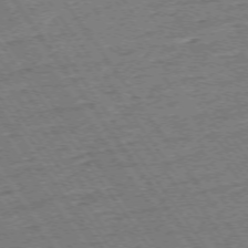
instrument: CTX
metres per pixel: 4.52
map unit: Ap
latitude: -73.9367
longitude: -82.7813
